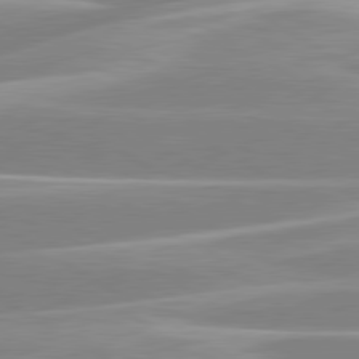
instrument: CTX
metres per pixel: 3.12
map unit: lApd
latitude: 80.4034
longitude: -128.1767
